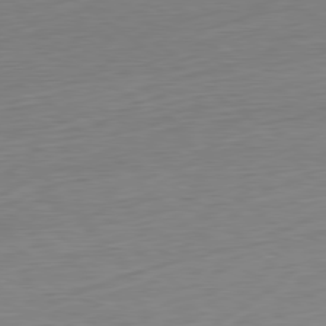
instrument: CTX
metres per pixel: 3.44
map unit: Ap
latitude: -80.2551
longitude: -69.6505
